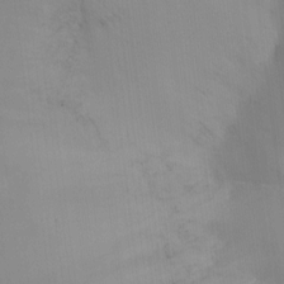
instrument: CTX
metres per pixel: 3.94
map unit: Ht
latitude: -7.9745
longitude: -34.3467
